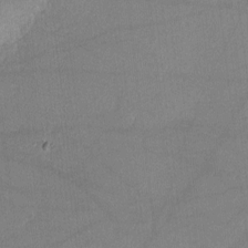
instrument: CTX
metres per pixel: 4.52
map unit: lHvf
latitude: -11.7289
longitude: -102.6112
